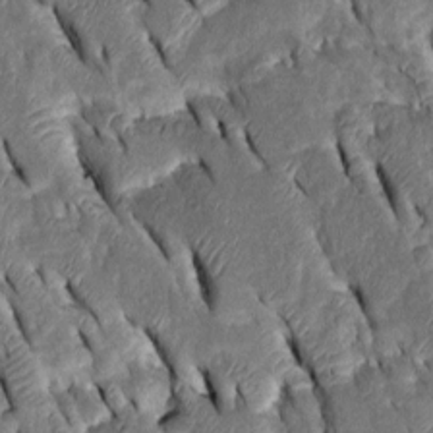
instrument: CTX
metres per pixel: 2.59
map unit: Htu
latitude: -1.1620
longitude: 149.4644
